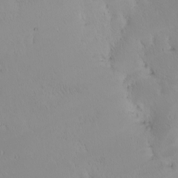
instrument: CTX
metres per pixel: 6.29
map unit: eHh
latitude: -1.6155
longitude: 19.9178
